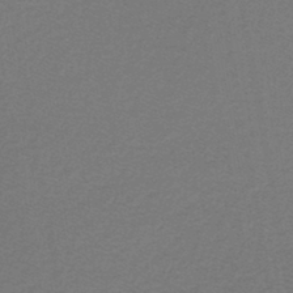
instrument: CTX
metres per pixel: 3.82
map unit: lHb
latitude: -42.2550
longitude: 62.2550
